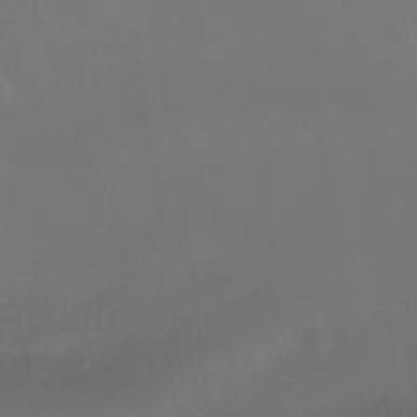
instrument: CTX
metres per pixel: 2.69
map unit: Ht
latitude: -9.7100
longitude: -46.5168
